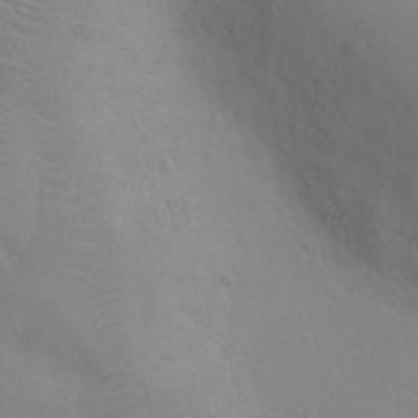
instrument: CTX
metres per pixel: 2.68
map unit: Ht
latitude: -3.8611
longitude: -17.8772
